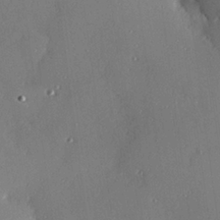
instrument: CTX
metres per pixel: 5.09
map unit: Hve
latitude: 26.4979
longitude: -90.8569
